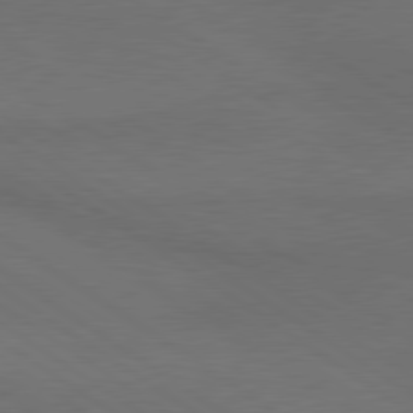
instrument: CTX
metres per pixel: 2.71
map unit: lApd
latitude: 79.6505
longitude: -177.9528
